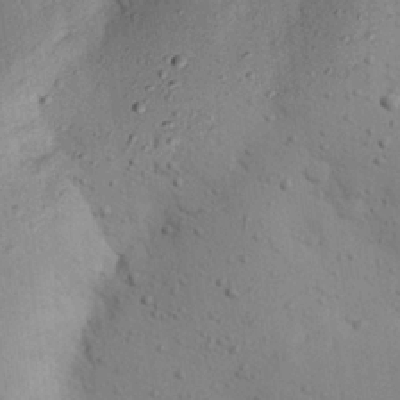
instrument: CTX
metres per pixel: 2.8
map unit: eHh
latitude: 26.1011
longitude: -75.6127
